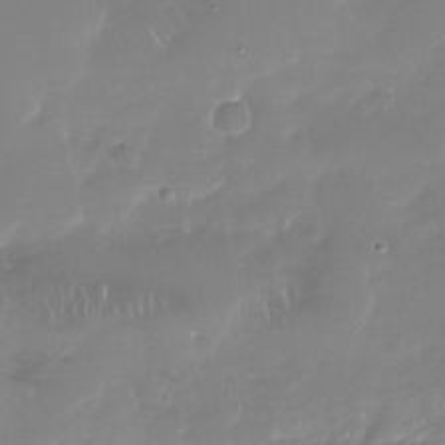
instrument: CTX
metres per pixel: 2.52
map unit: Nhu
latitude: -27.6532
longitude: -61.0269
